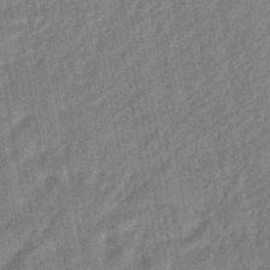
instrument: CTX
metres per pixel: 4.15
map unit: HNhu
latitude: -45.2754
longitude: 91.0487
